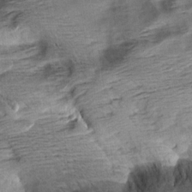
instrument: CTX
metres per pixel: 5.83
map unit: Aa
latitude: 9.2159
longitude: -141.6127
